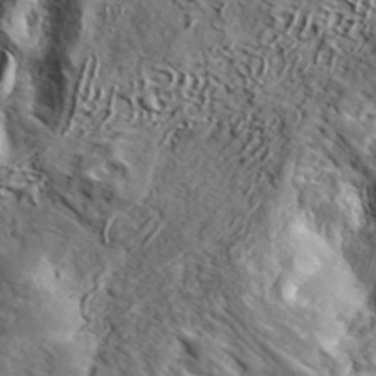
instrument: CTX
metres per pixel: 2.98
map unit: eHh
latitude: 36.8002
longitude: -80.5168
